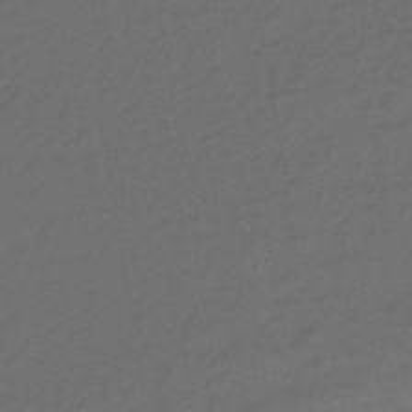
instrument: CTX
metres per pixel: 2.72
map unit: eHb
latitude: -43.5210
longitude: 87.0675
